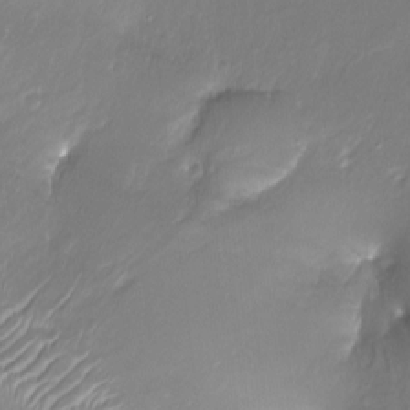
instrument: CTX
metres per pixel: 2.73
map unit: Ht
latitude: -16.4629
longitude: -42.9136
